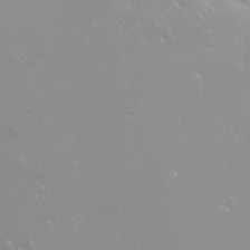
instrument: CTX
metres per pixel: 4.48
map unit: Nhu
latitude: -8.7463
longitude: -70.7813
